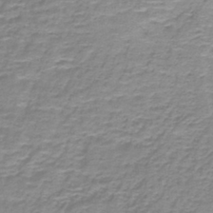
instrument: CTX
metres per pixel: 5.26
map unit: lHb
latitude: -41.5399
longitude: 58.3495
